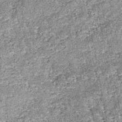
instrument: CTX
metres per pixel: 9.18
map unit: lHb
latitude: -38.3684
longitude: 64.7274
